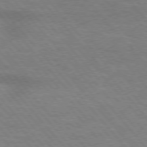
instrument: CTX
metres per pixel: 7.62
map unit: lApd
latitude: 75.5371
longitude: -58.8191
